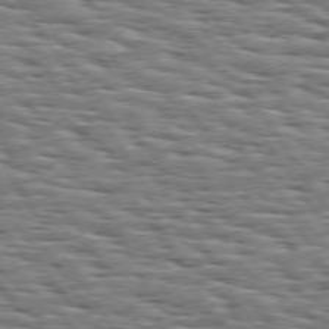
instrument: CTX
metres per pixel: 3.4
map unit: Hpe
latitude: 73.9528
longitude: -137.6694
